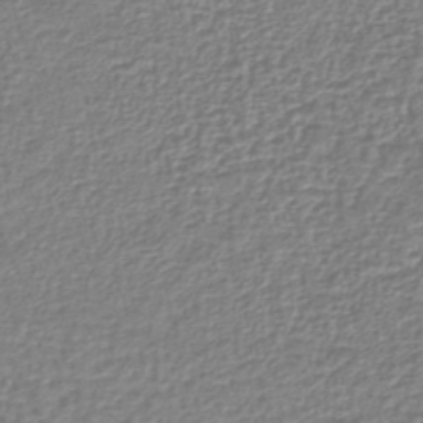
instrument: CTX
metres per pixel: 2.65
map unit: lHb
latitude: -42.9352
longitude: 76.1417
